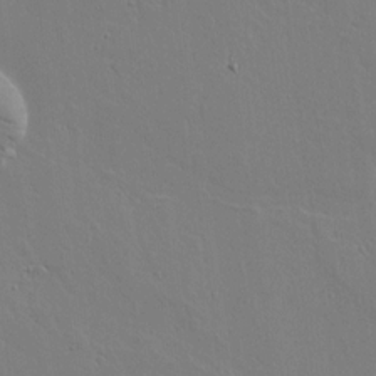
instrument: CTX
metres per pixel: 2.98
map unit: lAvf
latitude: 14.8191
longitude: -126.1578
